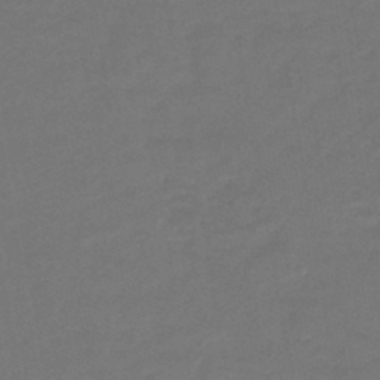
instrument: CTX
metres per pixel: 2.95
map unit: lHb
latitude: -42.6140
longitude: 61.9745
